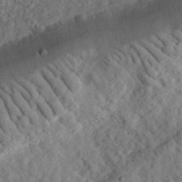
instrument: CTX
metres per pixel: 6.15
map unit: eHh
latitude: 35.6694
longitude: -78.7435
